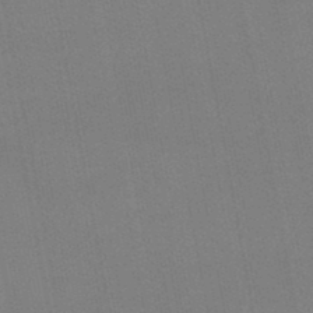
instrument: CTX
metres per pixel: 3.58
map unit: lHb
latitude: -46.5384
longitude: 70.7085
